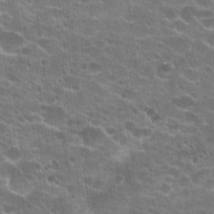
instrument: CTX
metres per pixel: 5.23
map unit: Hto
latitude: 23.0836
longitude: -43.0081
